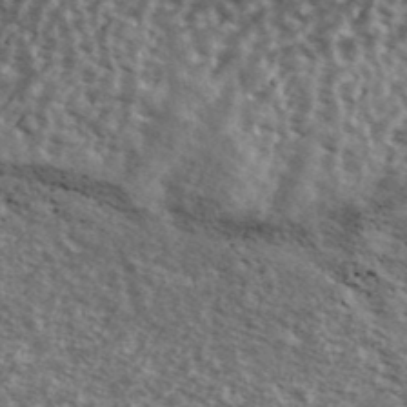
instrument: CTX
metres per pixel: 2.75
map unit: Ave
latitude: 39.2348
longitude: -108.7057
